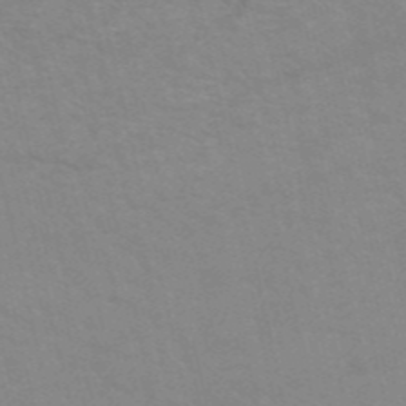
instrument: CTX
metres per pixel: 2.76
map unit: HNb
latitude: -52.9163
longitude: -44.8947
